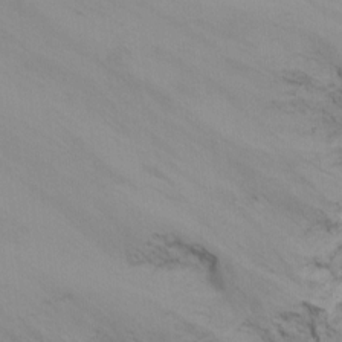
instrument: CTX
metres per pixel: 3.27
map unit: Ht
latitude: -9.4832
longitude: -31.1215
